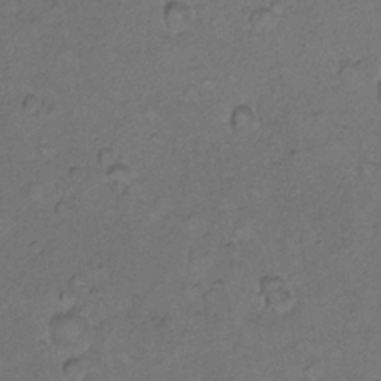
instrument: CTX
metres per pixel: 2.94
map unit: Hto
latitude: 9.7261
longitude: -60.3656
